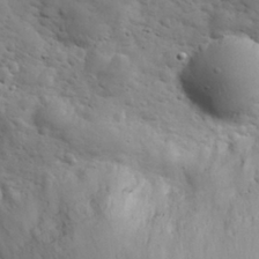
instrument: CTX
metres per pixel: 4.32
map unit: eHh
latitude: 30.7436
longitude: -69.0270
